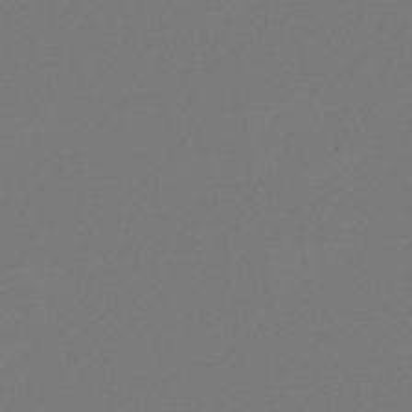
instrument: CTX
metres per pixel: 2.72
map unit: lHb
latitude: -46.7463
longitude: 72.6707
